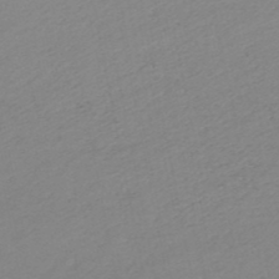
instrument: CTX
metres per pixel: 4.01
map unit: lHb
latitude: -48.5952
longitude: 77.0109
